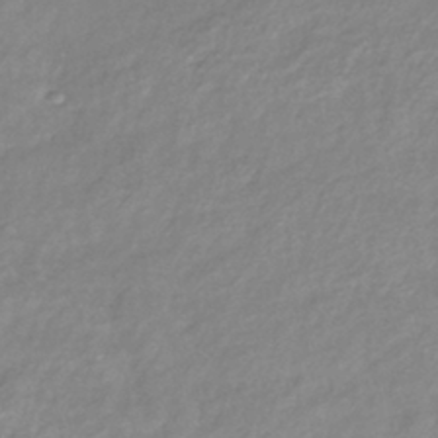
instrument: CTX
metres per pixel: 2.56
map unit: eHb
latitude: -40.2361
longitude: 81.4455
